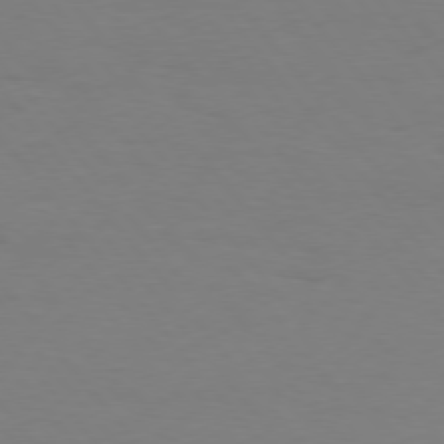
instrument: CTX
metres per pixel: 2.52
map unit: Hpe
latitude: 75.4993
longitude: -141.0836
